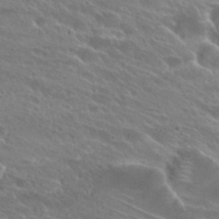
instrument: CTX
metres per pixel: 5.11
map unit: Hto
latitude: 26.3656
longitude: -39.6883
